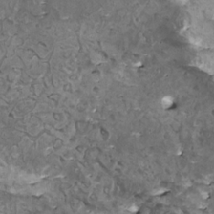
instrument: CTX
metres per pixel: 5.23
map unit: HNhu
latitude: 1.3103
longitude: 5.3509
